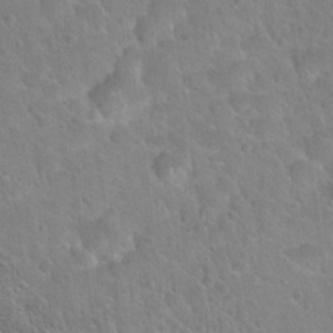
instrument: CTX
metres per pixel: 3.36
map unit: Hto
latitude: 22.3278
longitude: -50.8947
